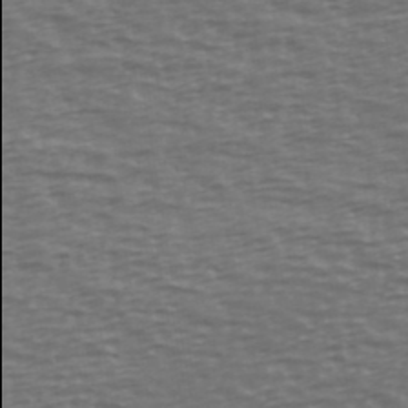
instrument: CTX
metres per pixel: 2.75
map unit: Ave
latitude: 39.1025
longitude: -113.9906
